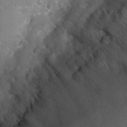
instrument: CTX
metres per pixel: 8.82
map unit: Hto
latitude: 35.6127
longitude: -51.0080
